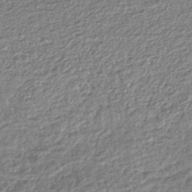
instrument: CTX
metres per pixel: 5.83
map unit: lHb
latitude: -43.6154
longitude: 68.7274
